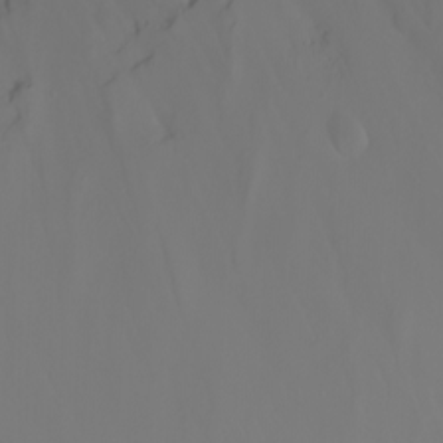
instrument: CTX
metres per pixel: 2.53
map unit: Ht
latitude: -1.9179
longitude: -62.0255
